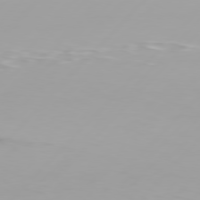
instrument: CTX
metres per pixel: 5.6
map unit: Hpe
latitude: 77.2726
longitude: -139.2726
